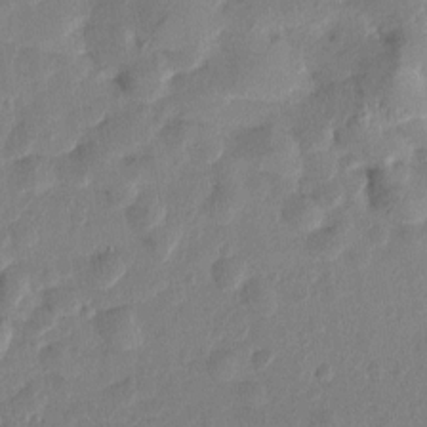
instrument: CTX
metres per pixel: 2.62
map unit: Htu
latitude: 1.8016
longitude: -178.5357
